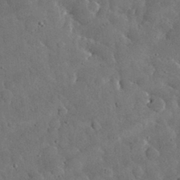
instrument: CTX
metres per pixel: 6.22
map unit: lHvf
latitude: 33.1970
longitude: -87.1214
